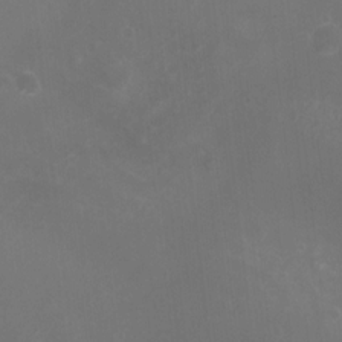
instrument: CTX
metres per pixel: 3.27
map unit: Nhu
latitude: 5.4993
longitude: -18.0255
